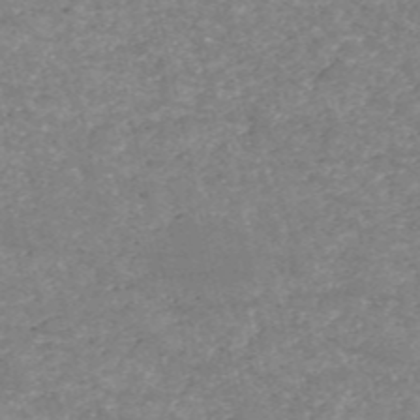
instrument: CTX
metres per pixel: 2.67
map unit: HNb
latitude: -54.3117
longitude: -38.6301
